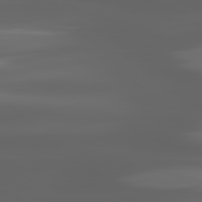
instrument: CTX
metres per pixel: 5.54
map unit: lApd
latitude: 80.8947
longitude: -140.4601
